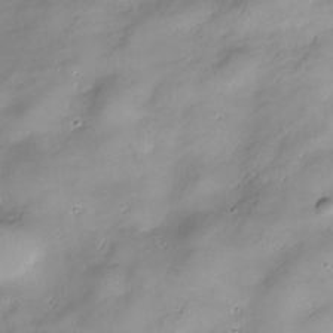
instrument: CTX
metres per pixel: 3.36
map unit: Nve
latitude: -26.0094
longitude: -149.3482
